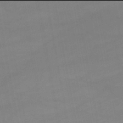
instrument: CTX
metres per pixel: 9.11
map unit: lHb
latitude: -46.0094
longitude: 66.6707
